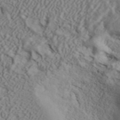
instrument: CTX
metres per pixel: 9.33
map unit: ANa
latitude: 44.7435
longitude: 44.6896
